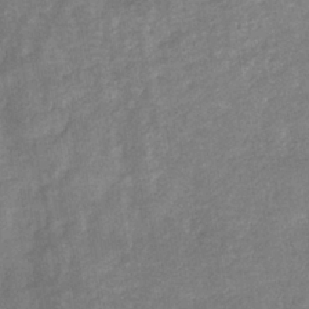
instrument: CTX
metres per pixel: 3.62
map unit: eHb
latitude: -34.6518
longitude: 74.3307
